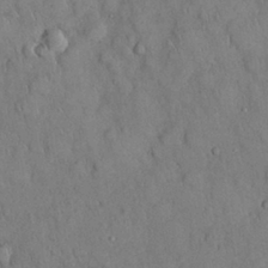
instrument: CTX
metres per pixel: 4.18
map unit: Nhu
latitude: 27.9717
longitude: -69.1214
